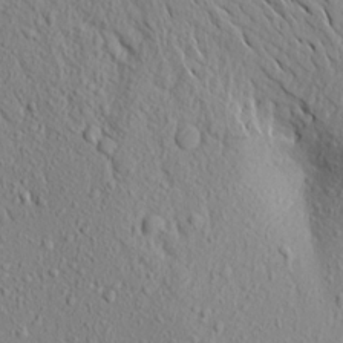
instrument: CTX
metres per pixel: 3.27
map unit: Aa
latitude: 17.9528
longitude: -147.9151
